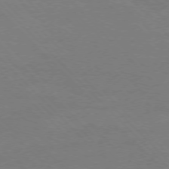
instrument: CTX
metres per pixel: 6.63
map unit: Ap
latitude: -77.5399
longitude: -69.7450
